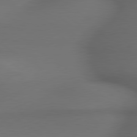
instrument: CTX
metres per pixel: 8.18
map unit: lApd
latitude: 79.4616
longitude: -173.4426
